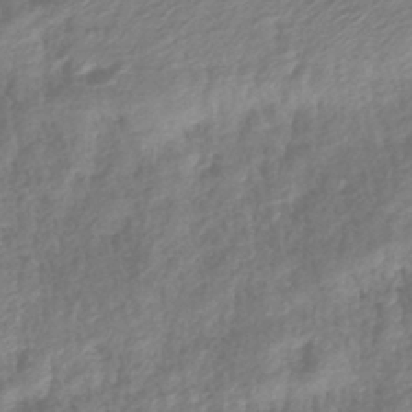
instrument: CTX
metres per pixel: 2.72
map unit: eHb
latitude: -40.6329
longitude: 79.0486
